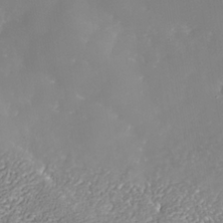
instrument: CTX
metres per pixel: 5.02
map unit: Nhe
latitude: -37.4265
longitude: -88.9703
